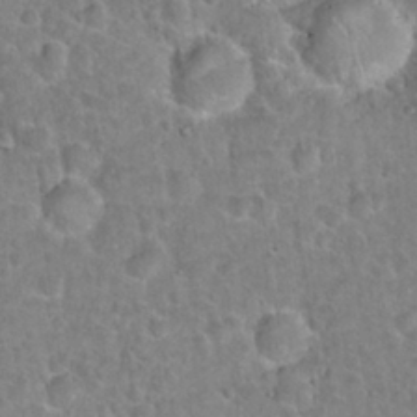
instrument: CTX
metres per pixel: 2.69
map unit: Hto
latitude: 21.3482
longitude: -47.8395
